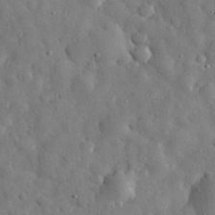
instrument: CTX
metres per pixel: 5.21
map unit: eHh
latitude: 30.4979
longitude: -73.5372
